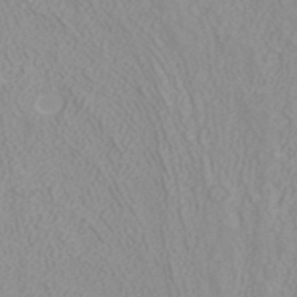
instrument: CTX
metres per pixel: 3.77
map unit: ANa
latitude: 40.4601
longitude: 22.8975
